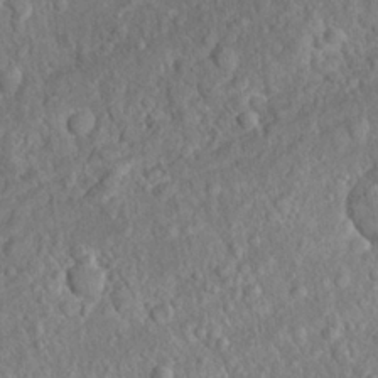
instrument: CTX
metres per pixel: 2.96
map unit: Nhu
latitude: 22.9892
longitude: -67.2159
